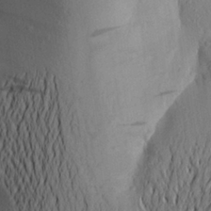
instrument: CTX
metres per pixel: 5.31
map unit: Aa
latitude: 24.9891
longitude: -149.6694
